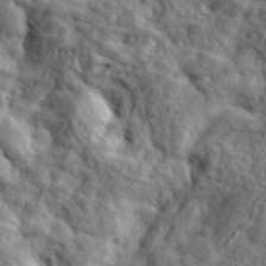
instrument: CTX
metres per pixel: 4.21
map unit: lHvf
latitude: 37.1214
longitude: -87.8016
